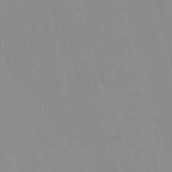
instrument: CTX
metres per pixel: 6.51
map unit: Nve
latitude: -57.3132
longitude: 61.4832
